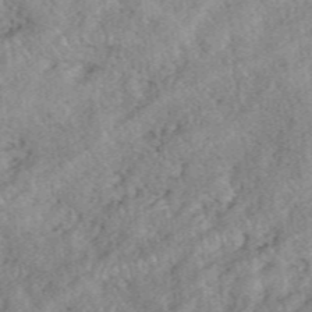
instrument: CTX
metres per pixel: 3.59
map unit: eHh
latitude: 39.4993
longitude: -55.8205
